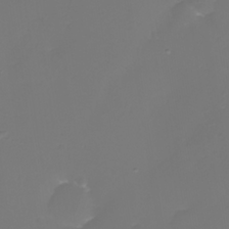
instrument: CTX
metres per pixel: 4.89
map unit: eHh
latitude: -3.3698
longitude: -76.0255
